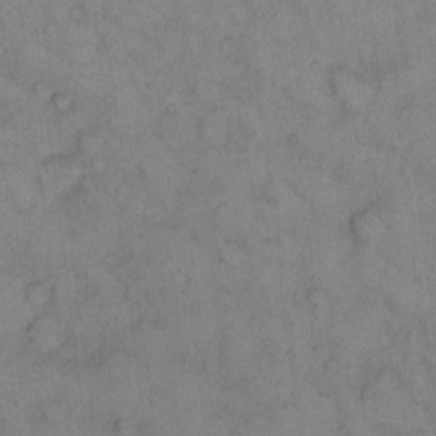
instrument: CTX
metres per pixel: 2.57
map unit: eHh
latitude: 13.3104
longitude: -63.6316
